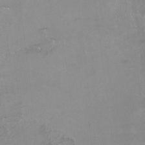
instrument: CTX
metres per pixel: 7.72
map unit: Ht
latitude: -9.6533
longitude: -45.5560
